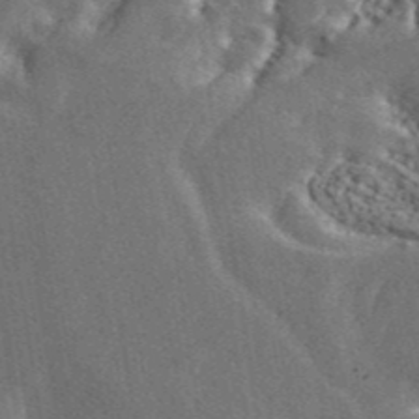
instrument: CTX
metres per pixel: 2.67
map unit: ANa
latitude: 43.9150
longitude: 46.2172
